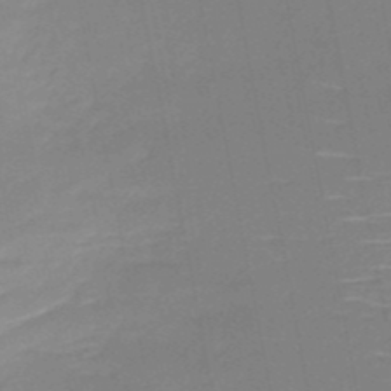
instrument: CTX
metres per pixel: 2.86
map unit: HNb
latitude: -51.2376
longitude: -45.7638
